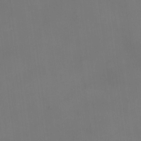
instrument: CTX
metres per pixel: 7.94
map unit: eHh
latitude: -23.8045
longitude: 15.2376
